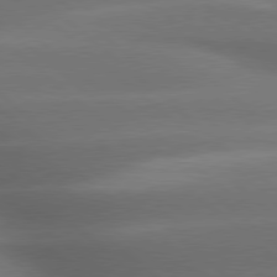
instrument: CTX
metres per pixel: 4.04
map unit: lApd
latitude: 79.3671
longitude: -117.1214
